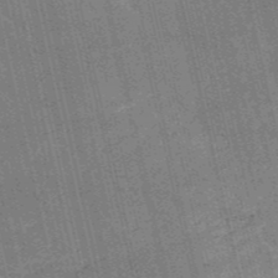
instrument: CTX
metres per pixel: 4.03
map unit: HNb
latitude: -51.8233
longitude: -41.1781
